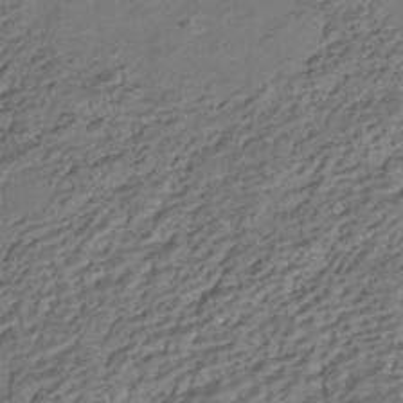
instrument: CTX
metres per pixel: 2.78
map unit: HNhu
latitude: -41.8422
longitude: 107.4644
